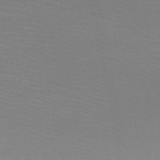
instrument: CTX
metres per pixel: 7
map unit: HNb
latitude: -50.7085
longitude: -52.2712
